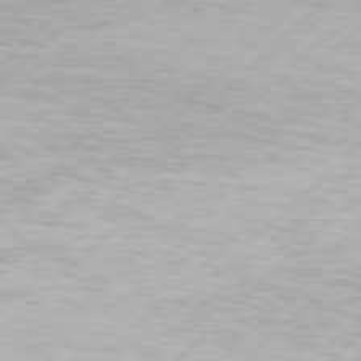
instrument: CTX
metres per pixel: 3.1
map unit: Hpe
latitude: 77.3859
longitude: -131.4805
